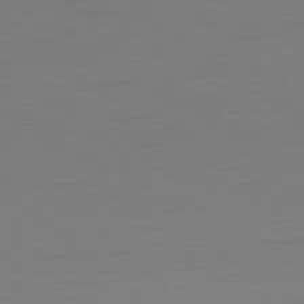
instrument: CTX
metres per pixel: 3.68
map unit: Ap
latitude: -80.8408
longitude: -61.2159
